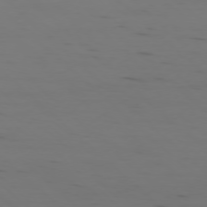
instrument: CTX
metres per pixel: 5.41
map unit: Ap
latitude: -76.7841
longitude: -67.8772
